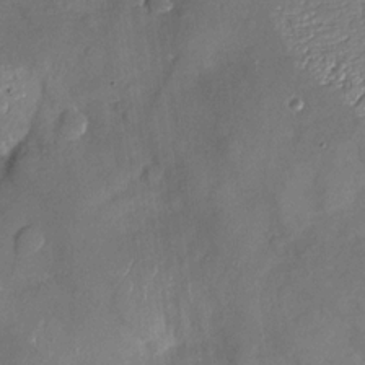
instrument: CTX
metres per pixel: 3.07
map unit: Nhu
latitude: -27.1053
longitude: -57.9339
